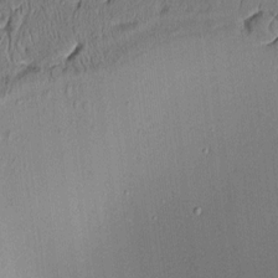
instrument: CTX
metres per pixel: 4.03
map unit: Aa
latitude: 9.0836
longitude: -131.3482
